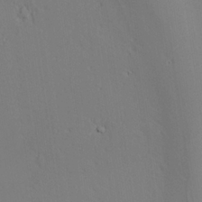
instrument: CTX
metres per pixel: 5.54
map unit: lAvf
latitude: 26.2712
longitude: -110.9136
